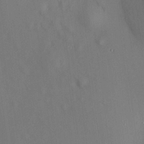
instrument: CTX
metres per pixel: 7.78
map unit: HNhu
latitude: 12.5924
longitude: 11.4077
